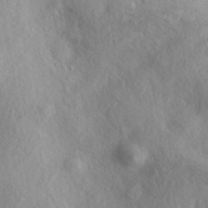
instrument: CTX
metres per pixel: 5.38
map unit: eAb
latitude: 39.4993
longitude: 112.0094
